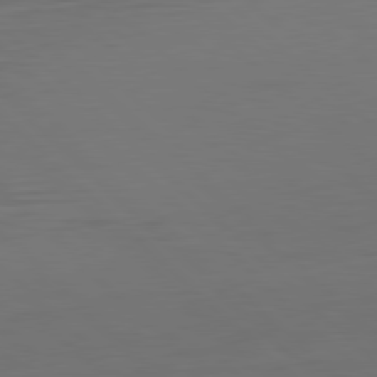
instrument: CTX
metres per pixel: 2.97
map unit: Ap
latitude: -79.9745
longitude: -56.2900
